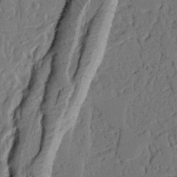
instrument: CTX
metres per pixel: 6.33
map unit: Ht
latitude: 9.6694
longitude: -78.7058
